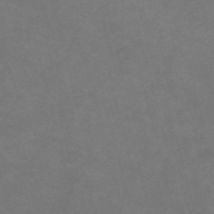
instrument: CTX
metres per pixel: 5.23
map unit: Nve
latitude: -58.1227
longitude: 59.6910
